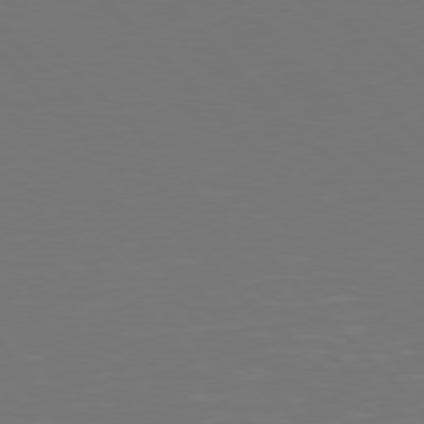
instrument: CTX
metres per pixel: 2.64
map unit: Hpe
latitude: 77.0269
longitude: -169.4616
